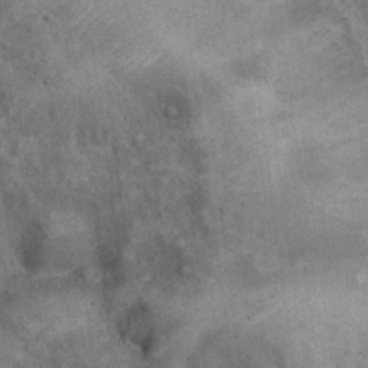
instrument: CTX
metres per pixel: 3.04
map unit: eHh
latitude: 21.2537
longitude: -60.7624
